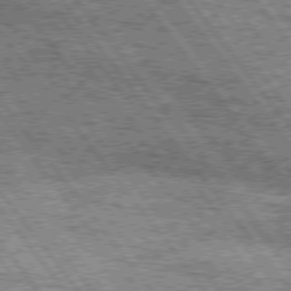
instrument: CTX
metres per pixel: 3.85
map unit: Hpe
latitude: 75.4615
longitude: -156.3089
